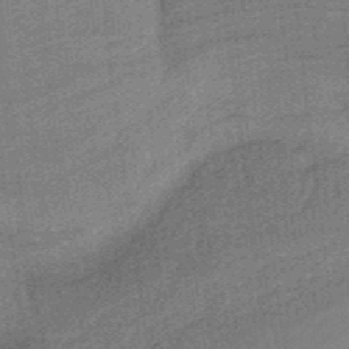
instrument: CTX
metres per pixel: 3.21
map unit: HNb
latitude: -36.6518
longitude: 57.5399
